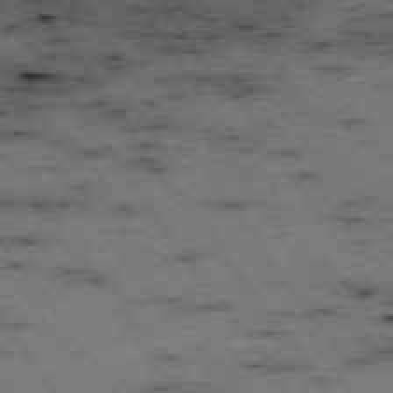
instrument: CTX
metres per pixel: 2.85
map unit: Hpe
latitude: -74.6708
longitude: 2.1416
